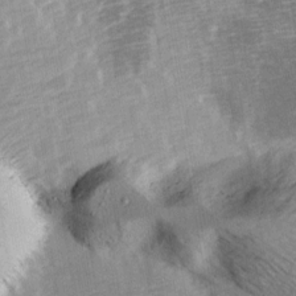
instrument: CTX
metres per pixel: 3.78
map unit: Ave
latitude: 13.8583
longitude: -104.0633
